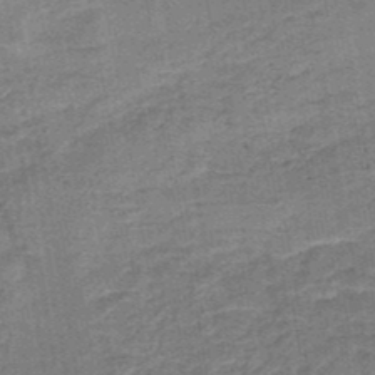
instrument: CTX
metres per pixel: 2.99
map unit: HNb
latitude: -48.3496
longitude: -38.8380
